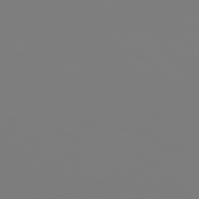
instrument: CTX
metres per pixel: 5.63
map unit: Hpe
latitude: 76.2711
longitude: -136.2712
